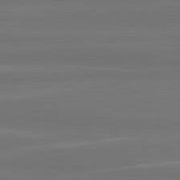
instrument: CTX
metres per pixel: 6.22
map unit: lApd
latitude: 80.5924
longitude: -138.5924
